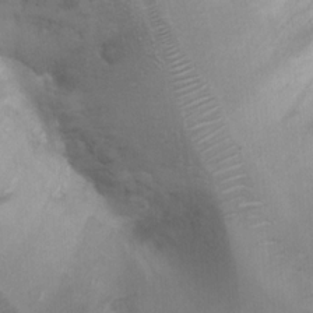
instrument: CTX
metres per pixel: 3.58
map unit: Ht
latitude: 2.7246
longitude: -28.3845
